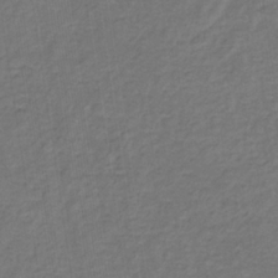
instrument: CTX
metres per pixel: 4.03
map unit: eHb
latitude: -32.8786
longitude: 72.9541
